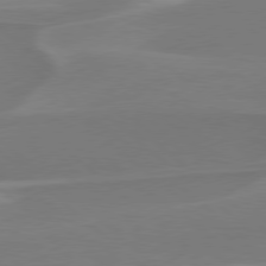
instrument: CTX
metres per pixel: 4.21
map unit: Hpe
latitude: 78.1767
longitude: -125.5938
